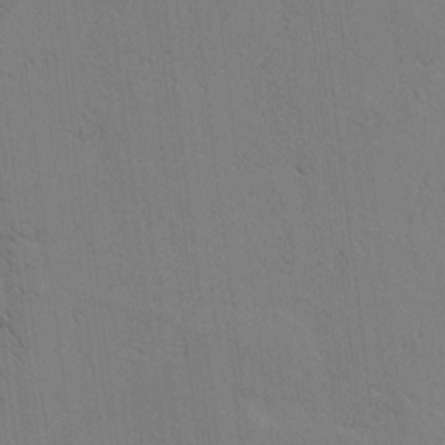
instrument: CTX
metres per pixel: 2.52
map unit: Htu
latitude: 1.2915
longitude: 174.9163
